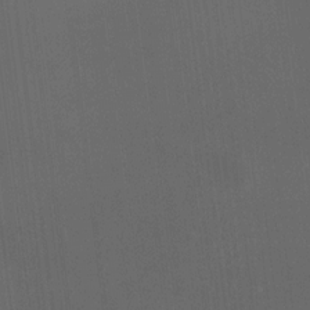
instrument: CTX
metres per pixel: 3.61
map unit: HNhu
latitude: 11.0270
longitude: 10.5385
